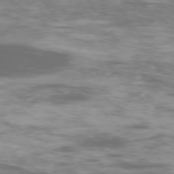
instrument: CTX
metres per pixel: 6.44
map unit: Ap
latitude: -76.6896
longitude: -69.9150
